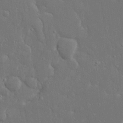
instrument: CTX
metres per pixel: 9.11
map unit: Ave
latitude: 17.8017
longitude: -140.9891
